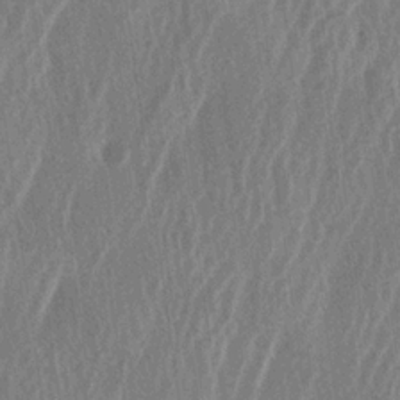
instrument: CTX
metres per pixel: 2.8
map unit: lAa
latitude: -6.2550
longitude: -129.3104
